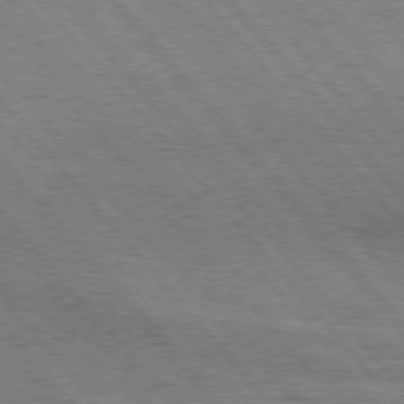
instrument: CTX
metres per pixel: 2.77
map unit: Hpe
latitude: 76.0822
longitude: -150.2144
